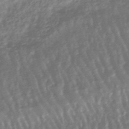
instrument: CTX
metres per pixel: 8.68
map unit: lHb
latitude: -47.8422
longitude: 78.7841
